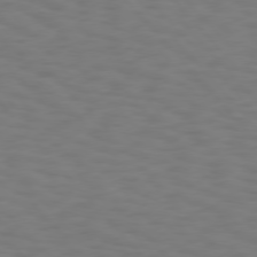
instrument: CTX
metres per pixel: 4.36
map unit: Hpe
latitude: 75.7450
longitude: -133.4426
